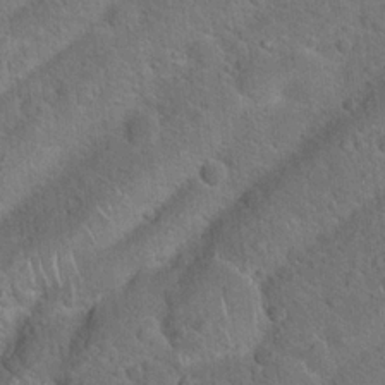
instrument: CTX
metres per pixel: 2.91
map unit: Hto
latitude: 19.6505
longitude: -50.8191
